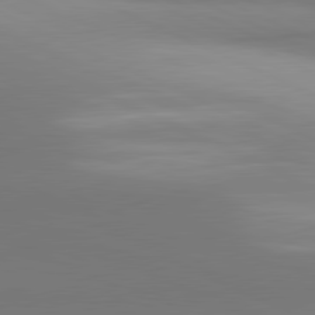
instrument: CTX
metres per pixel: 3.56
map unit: lApd
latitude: 81.2726
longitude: 143.3509
